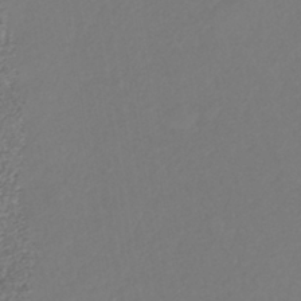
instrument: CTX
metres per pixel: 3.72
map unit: lHb
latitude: -39.1809
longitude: 68.3306
